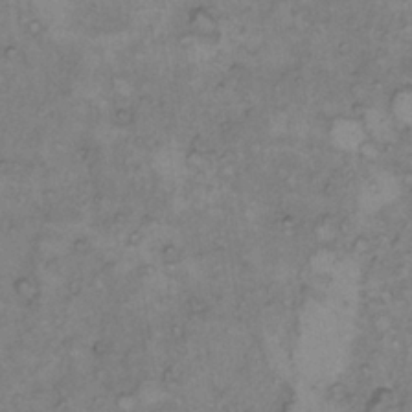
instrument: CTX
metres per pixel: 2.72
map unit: Hto
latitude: 8.1389
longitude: -60.1766
